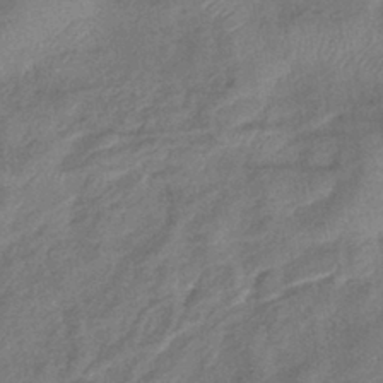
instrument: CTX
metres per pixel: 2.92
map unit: lHb
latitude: -41.6911
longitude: 80.4818
